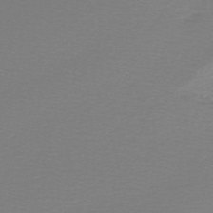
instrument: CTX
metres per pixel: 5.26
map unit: lHb
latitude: -45.1809
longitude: 78.7085
